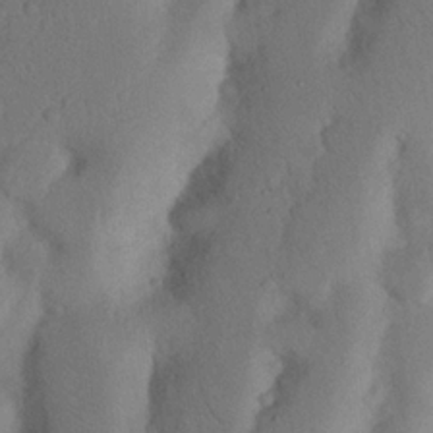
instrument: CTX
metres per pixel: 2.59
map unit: Nhu
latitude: 19.0080
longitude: -75.9150
